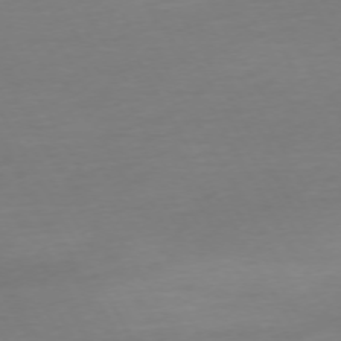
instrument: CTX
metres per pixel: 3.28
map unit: Ap
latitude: -74.6897
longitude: -69.3482
